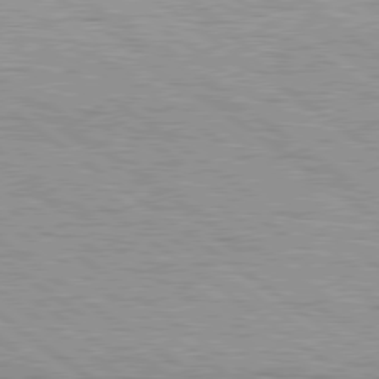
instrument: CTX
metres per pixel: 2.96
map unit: Hpe
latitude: 79.1214
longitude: -154.8002
